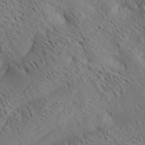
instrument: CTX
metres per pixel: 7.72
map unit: lAa
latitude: 20.1956
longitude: -140.1011
